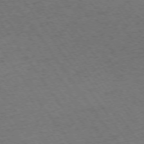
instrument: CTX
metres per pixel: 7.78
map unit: Ap
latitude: -74.3685
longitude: -68.0255
